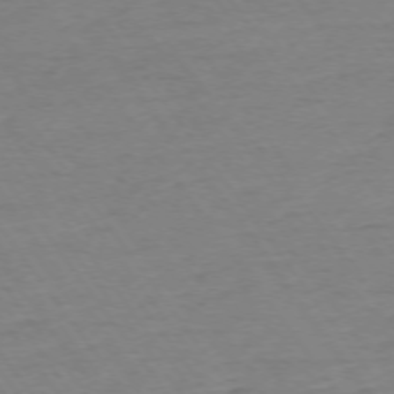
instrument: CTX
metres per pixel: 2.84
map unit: Ap
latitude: -75.1243
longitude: -80.9136
